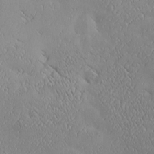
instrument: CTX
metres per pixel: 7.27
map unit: eHh
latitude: -3.5777
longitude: 19.2754
